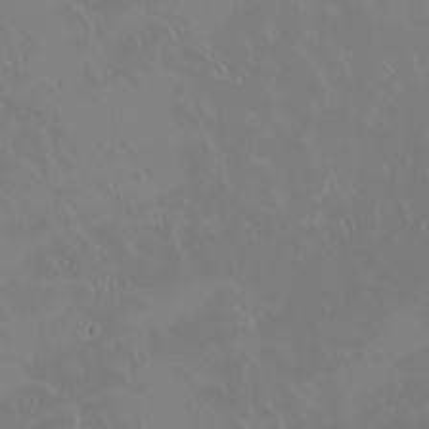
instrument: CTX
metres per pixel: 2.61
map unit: eHh
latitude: -2.0849
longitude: 19.8422
